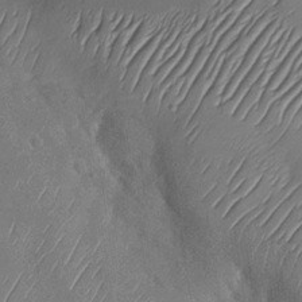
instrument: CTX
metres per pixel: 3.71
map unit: Nhu
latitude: -29.0109
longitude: -58.5357
